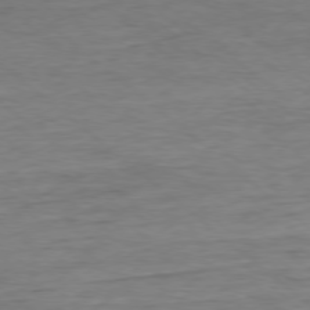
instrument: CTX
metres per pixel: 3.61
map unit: Ap
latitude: -78.6329
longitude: -87.5938
